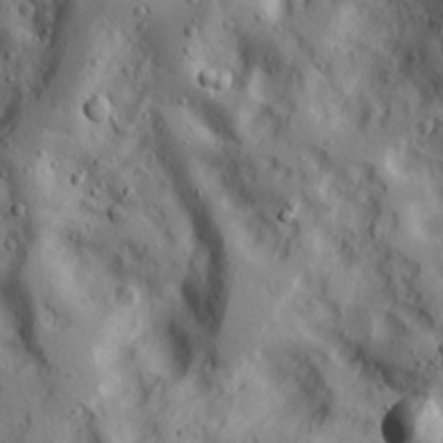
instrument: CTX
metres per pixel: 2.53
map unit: Ave
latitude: 22.9703
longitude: -135.3481
